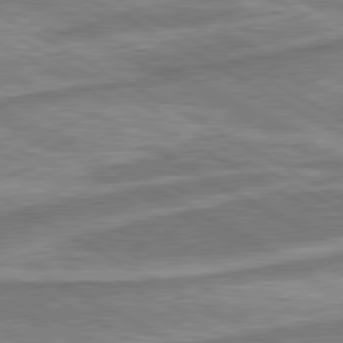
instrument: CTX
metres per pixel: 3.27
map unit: lApd
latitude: 80.3656
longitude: -178.7247
